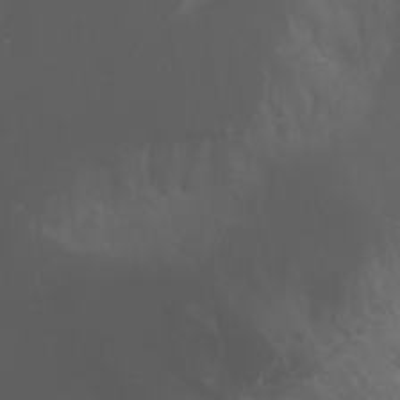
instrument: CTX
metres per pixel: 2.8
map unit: Htu
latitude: -5.2565
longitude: -75.2348
